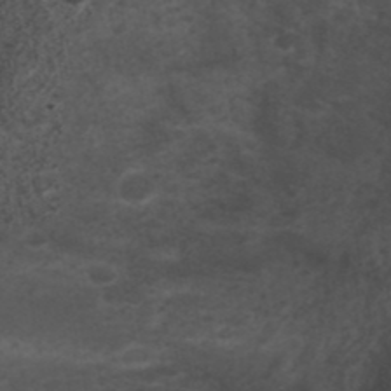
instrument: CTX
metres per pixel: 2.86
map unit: ANa
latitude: 41.6315
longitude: 26.9730
